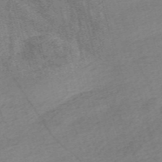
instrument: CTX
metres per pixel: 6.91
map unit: Nve
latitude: -56.5951
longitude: 53.5966
